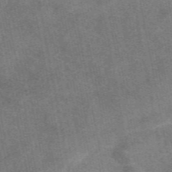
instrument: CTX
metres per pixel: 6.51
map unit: eAb
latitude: 47.7450
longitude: 121.3131
